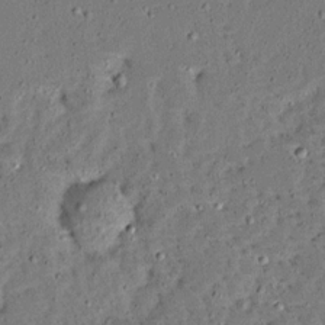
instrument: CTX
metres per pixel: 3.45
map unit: Ave
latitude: 13.9339
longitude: -138.4979
